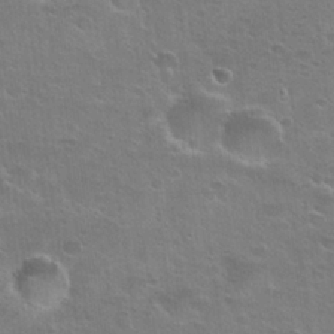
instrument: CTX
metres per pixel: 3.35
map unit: Hto
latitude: 24.2522
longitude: -50.4979
